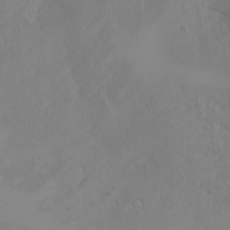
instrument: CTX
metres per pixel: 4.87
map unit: Htu
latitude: -6.2172
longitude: -68.7435
